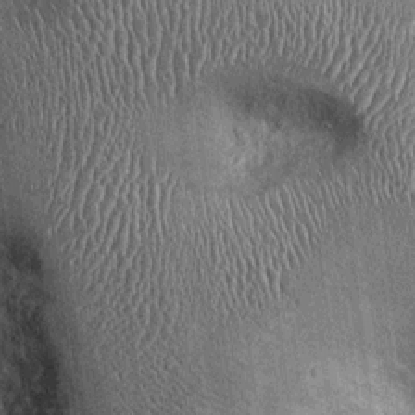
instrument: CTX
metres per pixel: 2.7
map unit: Ht
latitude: -0.4629
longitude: -13.2537
